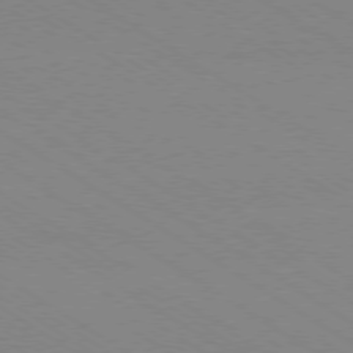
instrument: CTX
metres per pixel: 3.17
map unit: Ap
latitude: -78.9730
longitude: -84.3278
